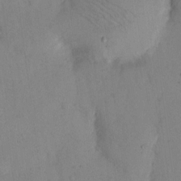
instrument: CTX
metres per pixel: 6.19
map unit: eHh
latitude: 12.6491
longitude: -62.1578
